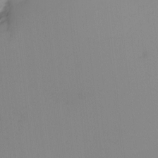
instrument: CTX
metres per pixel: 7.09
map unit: Nhu
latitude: -6.7085
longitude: -95.1592
